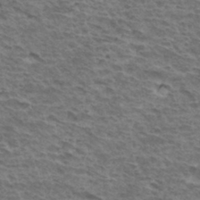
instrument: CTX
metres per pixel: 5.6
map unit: Hto
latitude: 34.9513
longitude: -43.8583
